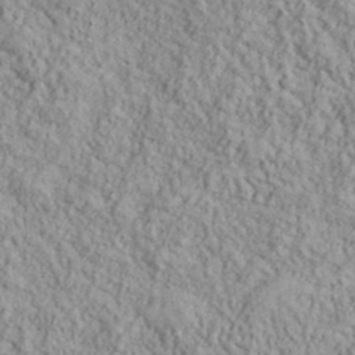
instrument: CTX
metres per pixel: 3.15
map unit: lHvf
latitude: 38.8758
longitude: -90.8002
